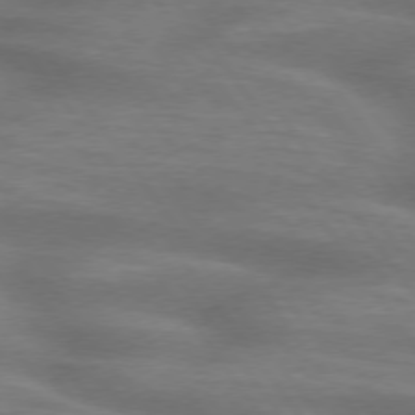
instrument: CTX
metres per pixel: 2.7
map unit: lApd
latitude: 75.4426
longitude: -59.3860
